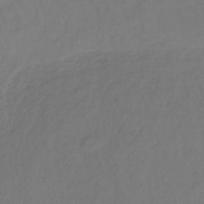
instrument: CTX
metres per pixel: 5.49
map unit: lHb
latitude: -35.1809
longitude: 64.1984
